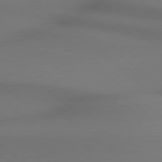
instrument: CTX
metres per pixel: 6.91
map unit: lApd
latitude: 78.8947
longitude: 175.7477
